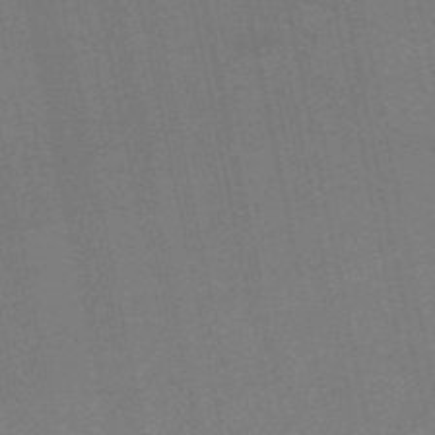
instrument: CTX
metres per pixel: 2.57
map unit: HNb
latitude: -53.0108
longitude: -46.6113
